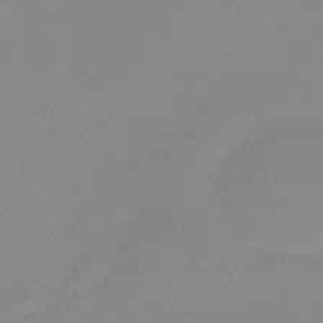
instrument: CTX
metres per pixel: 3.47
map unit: eHb
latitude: -44.9353
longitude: 88.0283
